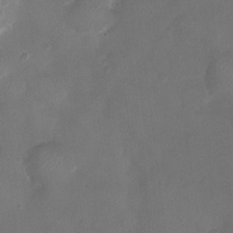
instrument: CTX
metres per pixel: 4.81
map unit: Ht
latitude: -2.4062
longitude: -20.1956
